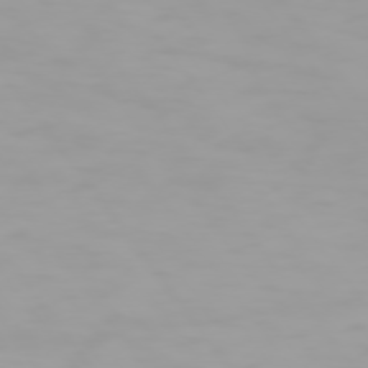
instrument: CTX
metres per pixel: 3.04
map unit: Hpe
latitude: 74.2145
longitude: -128.8947
